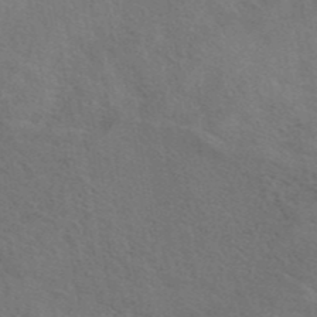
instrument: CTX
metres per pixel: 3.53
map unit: eAb
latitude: 42.2145
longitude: 107.8423
